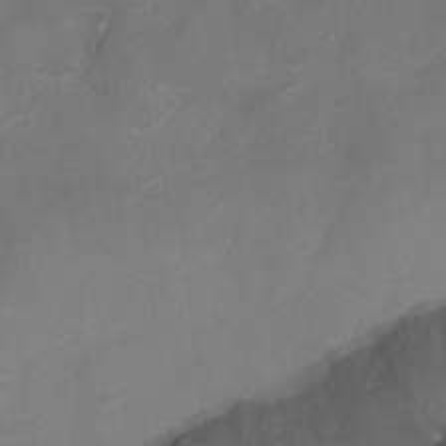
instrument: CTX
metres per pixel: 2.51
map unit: Ht
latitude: -2.8974
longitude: -19.8772
